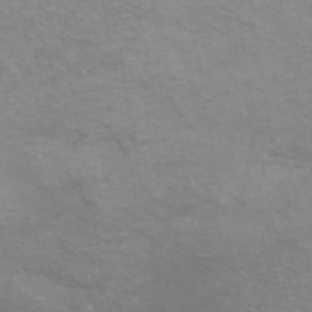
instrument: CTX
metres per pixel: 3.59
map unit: ANa
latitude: 46.2145
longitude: 21.5588
